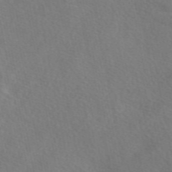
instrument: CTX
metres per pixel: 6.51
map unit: eAb
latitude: 50.0444
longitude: 119.7100
